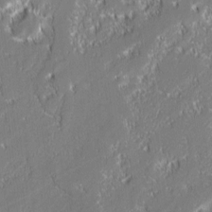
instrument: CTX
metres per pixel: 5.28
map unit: lAvf
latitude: 0.3467
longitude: -107.9906
